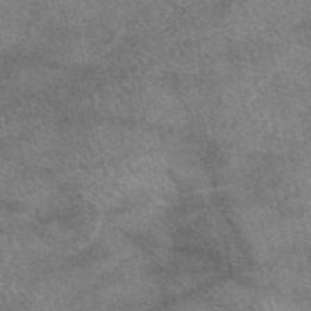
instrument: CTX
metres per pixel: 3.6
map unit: eAb
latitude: 47.8017
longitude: 118.3684
